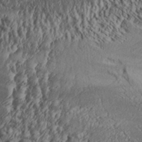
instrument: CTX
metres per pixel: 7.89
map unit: Aa
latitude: 32.6868
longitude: -134.9136
